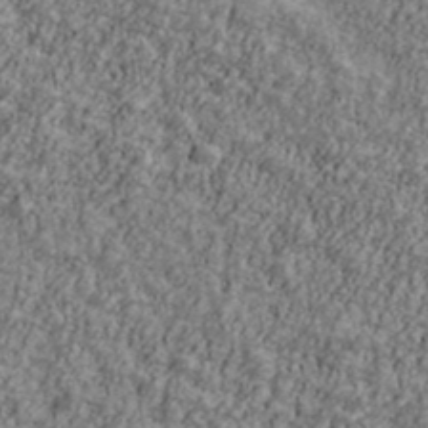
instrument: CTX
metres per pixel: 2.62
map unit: Ave
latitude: 42.1767
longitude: -111.4805
